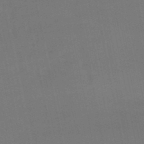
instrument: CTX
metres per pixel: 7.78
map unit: lHb
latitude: -49.6911
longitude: 75.8612
